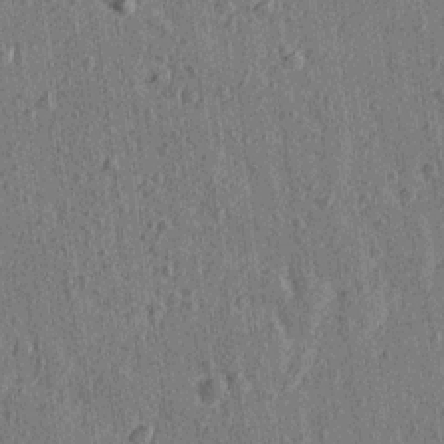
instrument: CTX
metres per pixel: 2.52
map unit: Ave
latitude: 16.0822
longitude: -105.3482
